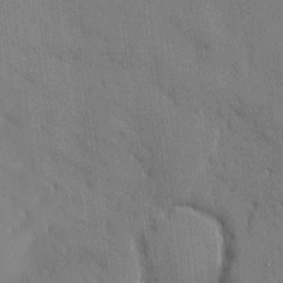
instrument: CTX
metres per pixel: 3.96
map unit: Hve
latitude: -9.5588
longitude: 176.1228
